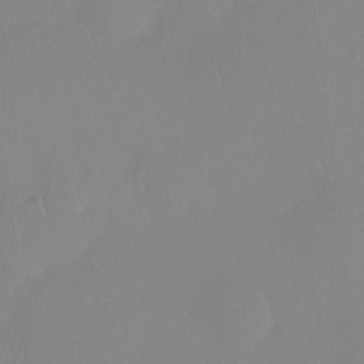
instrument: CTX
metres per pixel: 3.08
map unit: Htu
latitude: -14.5007
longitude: -47.1781
